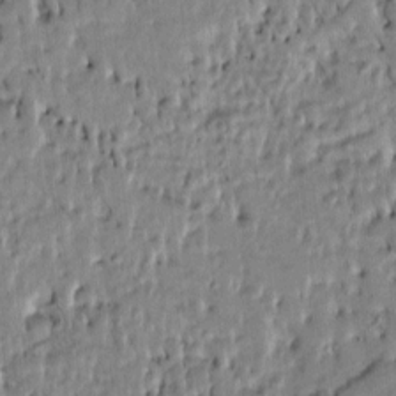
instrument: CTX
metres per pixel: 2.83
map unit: Htu
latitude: 3.4048
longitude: 151.7478
